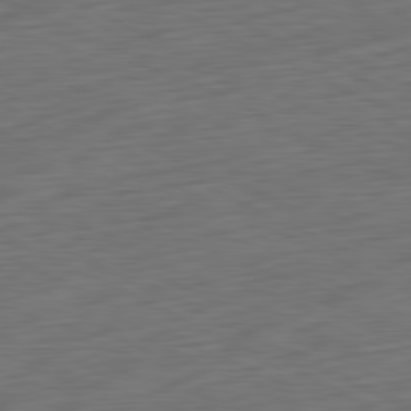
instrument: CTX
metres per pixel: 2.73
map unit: Ap
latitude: -81.9178
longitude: -77.0836
